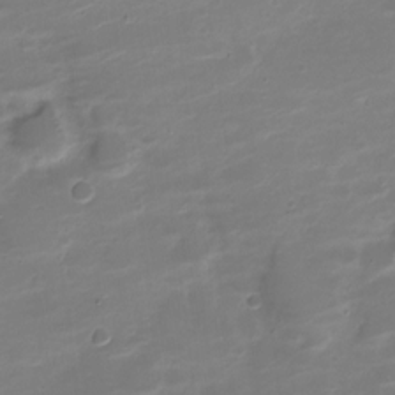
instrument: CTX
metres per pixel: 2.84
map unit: Nve
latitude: -21.1620
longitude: 105.1053
